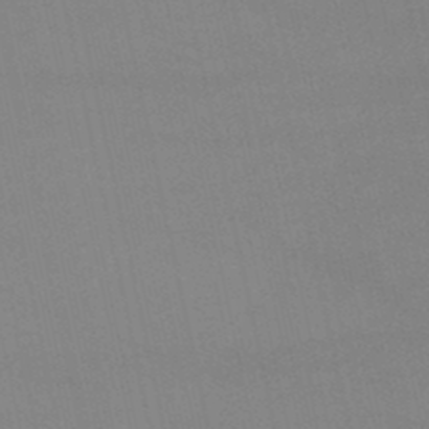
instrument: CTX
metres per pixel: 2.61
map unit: lHb
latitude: -46.0283
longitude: 58.7463
